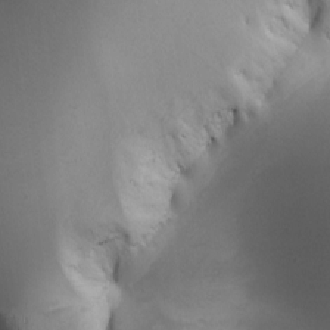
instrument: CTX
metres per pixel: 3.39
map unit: Ave
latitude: -7.4832
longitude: -119.3104
